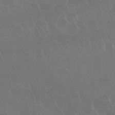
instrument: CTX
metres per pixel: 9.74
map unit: Nhu
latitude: 28.2900
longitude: -62.7813
